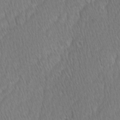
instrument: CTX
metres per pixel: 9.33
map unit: Ave
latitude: -0.9353
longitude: -114.3089
